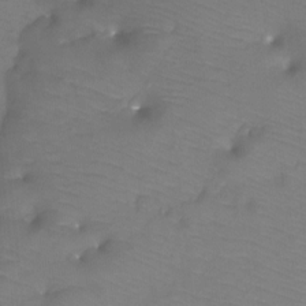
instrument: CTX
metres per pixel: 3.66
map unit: Htu
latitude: -13.2187
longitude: -45.7072
